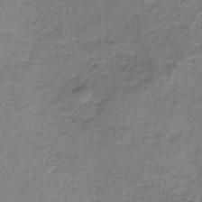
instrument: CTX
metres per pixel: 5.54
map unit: HNb
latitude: -35.5210
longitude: 59.7288
